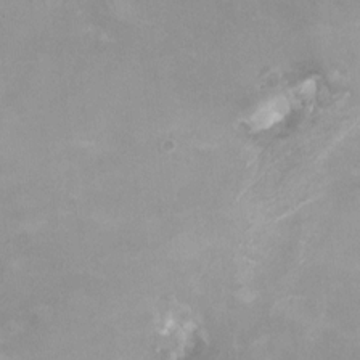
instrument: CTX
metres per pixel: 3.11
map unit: HNhu
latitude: -0.5574
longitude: -4.4223
